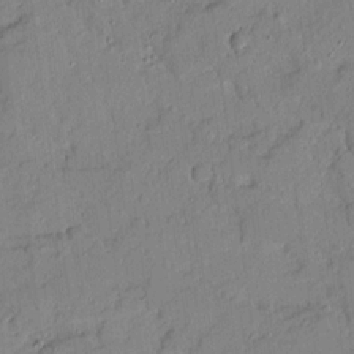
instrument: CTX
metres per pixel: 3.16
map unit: Ave
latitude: 13.4804
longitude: -132.2900
